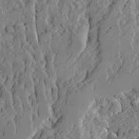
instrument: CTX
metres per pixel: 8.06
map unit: Ave
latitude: 14.8380
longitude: -136.5924
